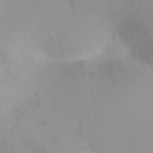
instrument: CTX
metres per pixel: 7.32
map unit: Ht
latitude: -4.6140
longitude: -28.8002
